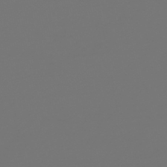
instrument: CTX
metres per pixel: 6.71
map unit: HNb
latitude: -47.1242
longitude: 55.9556
